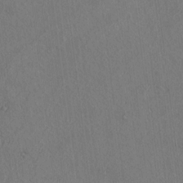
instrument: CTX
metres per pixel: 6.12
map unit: Htu
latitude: 3.8961
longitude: 150.2739
